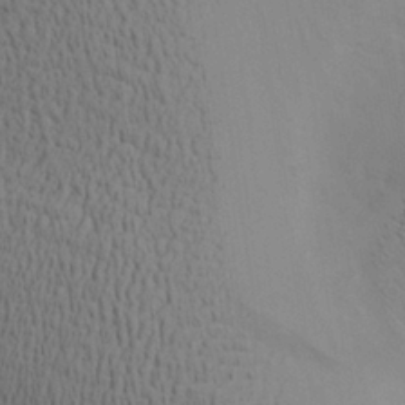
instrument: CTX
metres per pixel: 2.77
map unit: Aa
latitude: 27.3482
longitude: -132.1200
